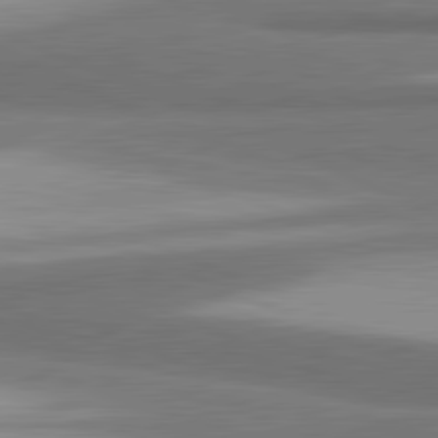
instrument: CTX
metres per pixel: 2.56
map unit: lApd
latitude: 81.8205
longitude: 174.9163
